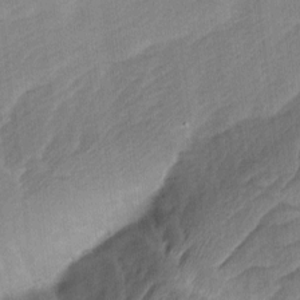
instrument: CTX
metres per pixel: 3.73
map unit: Ave
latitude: 10.3845
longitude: -106.7057
